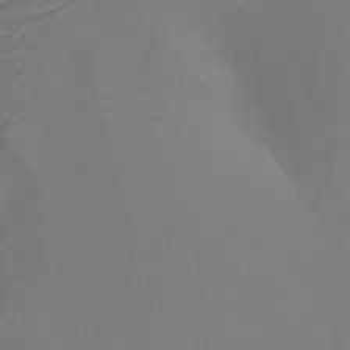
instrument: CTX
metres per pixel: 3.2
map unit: Nhu
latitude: -12.9920
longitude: -63.2348
